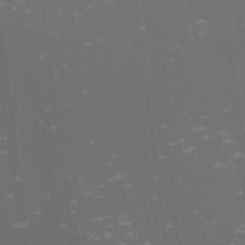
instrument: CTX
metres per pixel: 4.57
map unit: eHh
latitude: -1.8045
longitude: -79.8773
